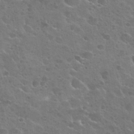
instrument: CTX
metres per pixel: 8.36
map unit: Nhu
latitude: 25.6127
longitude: -50.8947
